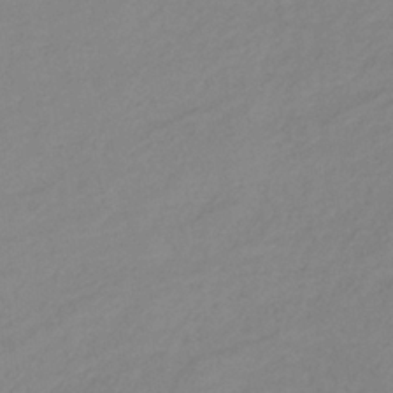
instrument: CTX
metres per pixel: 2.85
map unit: lHb
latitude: -34.8408
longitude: 71.3132
